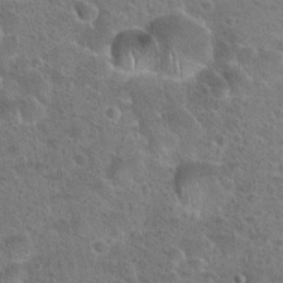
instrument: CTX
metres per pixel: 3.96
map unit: Hto
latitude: 23.2537
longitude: -48.9514
